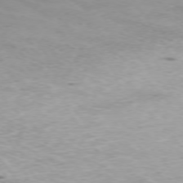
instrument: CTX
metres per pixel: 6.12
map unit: Ap
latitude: -76.6896
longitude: -68.7435
